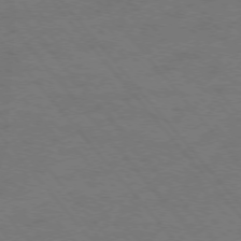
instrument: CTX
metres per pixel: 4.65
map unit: Ap
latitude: -76.6330
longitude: -62.4223
